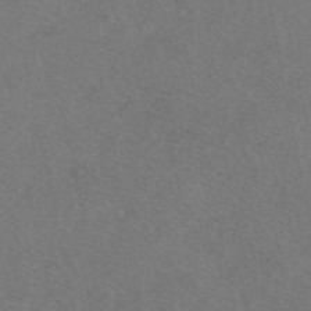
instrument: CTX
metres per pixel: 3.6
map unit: eAb
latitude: 48.5735
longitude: 108.4440
